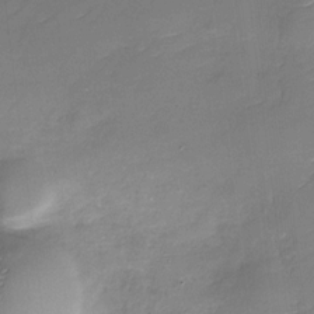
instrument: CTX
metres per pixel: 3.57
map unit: Nhu
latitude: -29.9178
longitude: -73.5183
